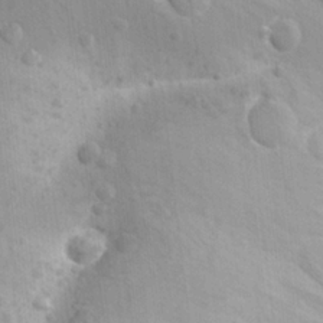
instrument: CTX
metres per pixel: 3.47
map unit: Aa
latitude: 23.3671
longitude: -147.2915
